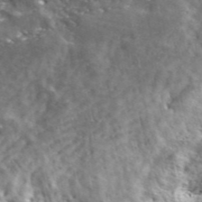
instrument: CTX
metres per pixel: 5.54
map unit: lHvf
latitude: 41.9717
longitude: -89.6316
